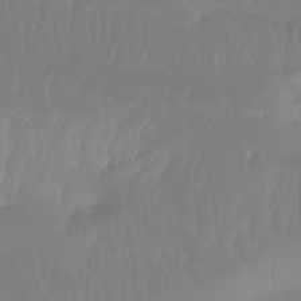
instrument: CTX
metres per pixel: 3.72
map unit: Htu
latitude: -15.1998
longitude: -46.2712
